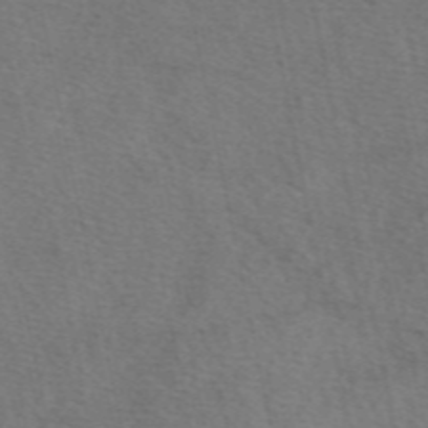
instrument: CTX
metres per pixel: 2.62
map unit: eAb
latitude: 49.7261
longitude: 110.9730
